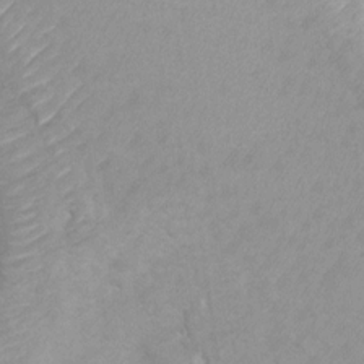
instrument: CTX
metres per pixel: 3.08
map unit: Hto
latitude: 6.9325
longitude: -30.6302
